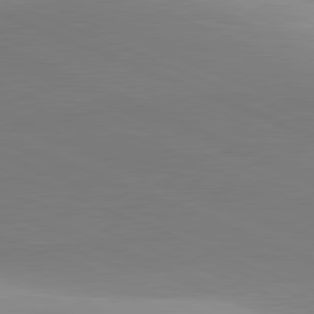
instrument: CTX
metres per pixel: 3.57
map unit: lApd
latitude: 81.7639
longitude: 142.4062
